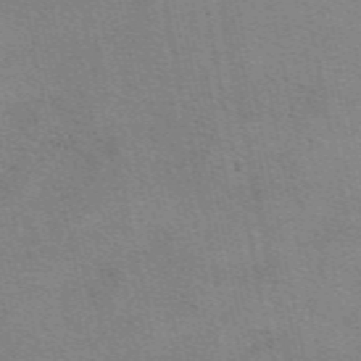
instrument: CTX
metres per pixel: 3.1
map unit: eAb
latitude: 51.1403
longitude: 108.4440
